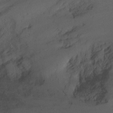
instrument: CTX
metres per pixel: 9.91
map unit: Ht
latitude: 0.5545
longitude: -35.5371
